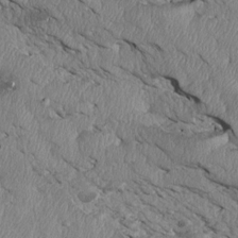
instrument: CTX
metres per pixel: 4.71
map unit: Htu
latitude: 4.0444
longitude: 152.5007
